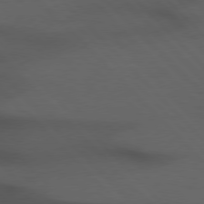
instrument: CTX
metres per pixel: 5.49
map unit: Hpe
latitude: 76.9891
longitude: -155.8205
